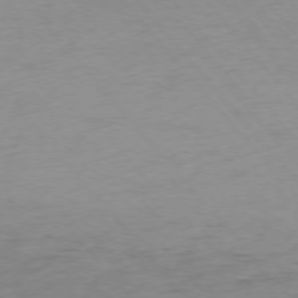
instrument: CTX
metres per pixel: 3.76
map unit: Ap
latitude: -76.1228
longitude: -65.0269
